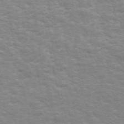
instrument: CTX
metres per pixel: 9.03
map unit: ANa
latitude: 48.9703
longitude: -75.2915
